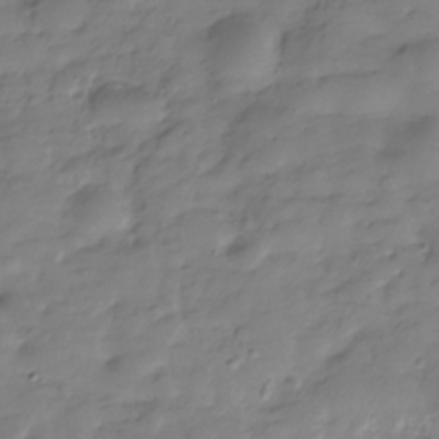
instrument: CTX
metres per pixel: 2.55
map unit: Hve
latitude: -30.2172
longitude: 90.7652
